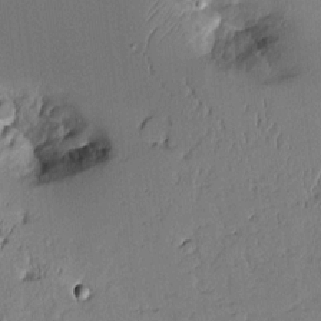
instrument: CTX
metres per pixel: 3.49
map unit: Aa
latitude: 10.6680
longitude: -128.8002
